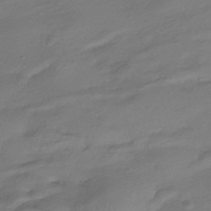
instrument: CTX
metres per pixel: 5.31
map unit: HNhu
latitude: -41.5399
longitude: 94.5007
